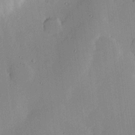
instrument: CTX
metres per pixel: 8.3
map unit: eHh
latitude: 23.9717
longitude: -91.0647
